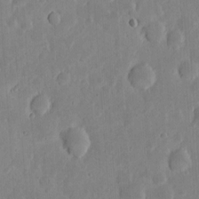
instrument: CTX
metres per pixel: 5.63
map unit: eHh
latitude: 6.2334
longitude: -70.6301
